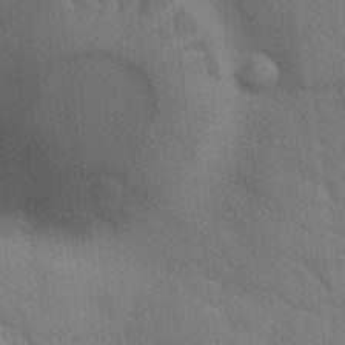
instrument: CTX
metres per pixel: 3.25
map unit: Hto
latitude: 21.3860
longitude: -51.9339
